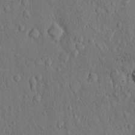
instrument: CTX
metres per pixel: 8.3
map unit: Hto
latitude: 10.6491
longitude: -60.9324
